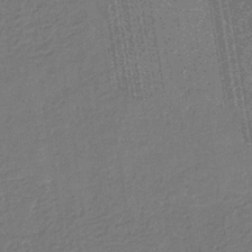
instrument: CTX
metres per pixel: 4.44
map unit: eHb
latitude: -30.1794
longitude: 70.1417
